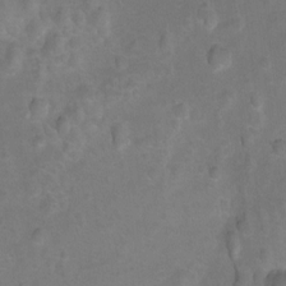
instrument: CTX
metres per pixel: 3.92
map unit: Hto
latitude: 4.4034
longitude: -32.4034
